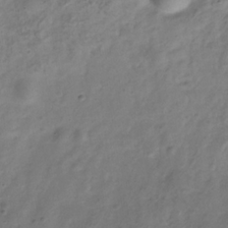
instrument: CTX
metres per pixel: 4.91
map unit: Hve
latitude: -33.0865
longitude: 90.7086
